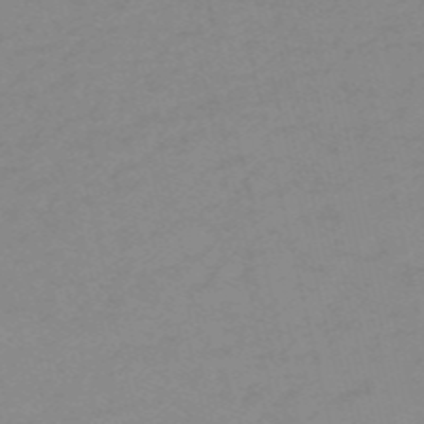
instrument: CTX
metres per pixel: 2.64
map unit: HNb
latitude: -56.2361
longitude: -43.1403
